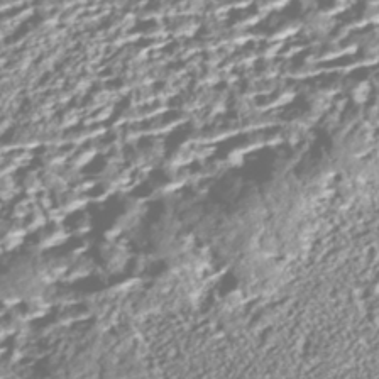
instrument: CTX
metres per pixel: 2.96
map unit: Nhe
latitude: -45.7289
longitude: 151.8422
